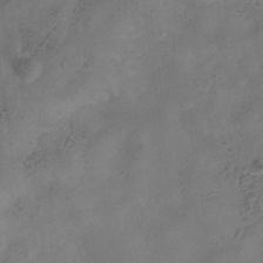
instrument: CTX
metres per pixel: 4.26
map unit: Hve
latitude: -34.9353
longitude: 90.0094
